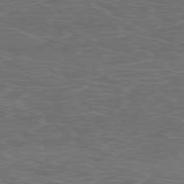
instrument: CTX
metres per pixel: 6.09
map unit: Ap
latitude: -78.0661
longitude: -75.3860
